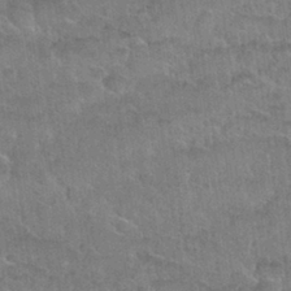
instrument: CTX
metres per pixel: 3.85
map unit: Nhu
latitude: 31.3293
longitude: -51.5371
